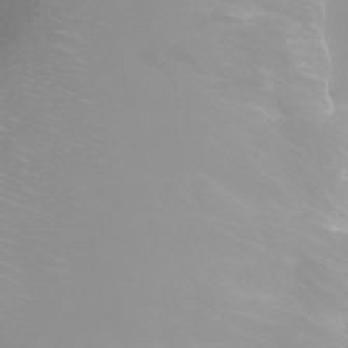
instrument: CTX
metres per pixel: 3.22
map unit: Ht
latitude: -2.6140
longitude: -61.9906
